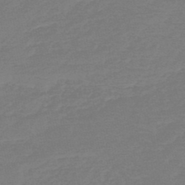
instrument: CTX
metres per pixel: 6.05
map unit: HNb
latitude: -49.1998
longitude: -42.8191
